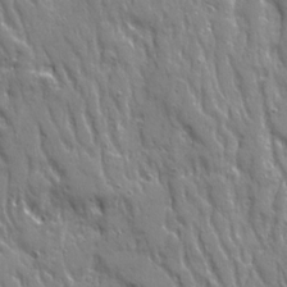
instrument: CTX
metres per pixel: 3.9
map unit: Ave
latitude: 21.7072
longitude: -134.7624
